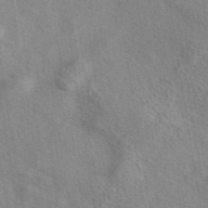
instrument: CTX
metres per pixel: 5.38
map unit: eAb
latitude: 42.1578
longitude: 110.6707
